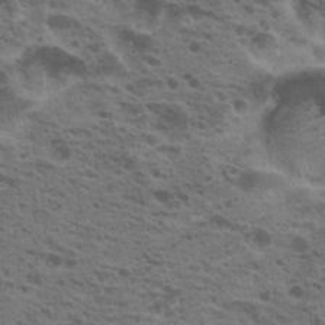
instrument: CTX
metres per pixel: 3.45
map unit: Nhu
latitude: 19.4615
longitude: -31.3293
